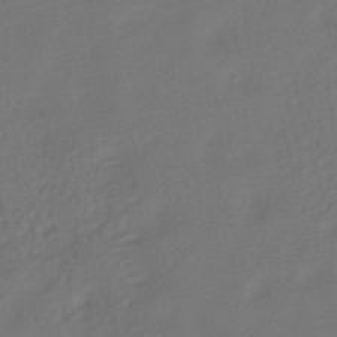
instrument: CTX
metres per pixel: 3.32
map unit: ANa
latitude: -39.6344
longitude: 96.3306
